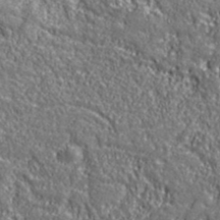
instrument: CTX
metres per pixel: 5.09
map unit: eHh
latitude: 42.7435
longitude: -91.3293
